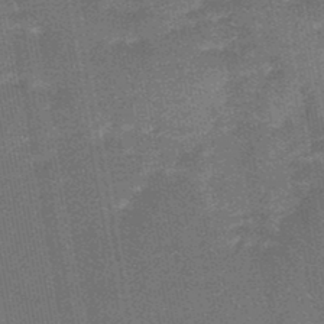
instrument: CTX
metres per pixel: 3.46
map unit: HNb
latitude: -48.0094
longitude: 55.8800
